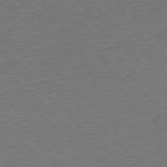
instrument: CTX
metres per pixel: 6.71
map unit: Ap
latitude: -76.7274
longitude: -94.0444
